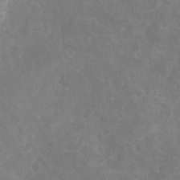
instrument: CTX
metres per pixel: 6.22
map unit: Nhu
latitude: -17.4266
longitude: -57.2536
